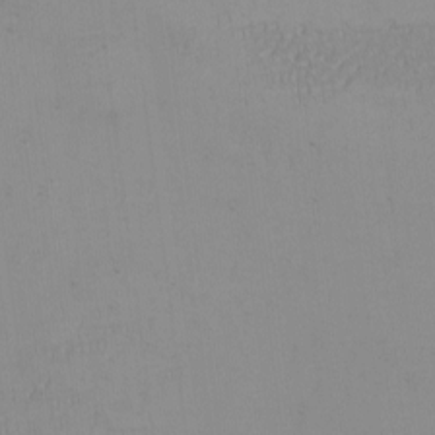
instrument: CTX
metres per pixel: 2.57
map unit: eHh
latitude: -6.4440
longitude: -82.9324
